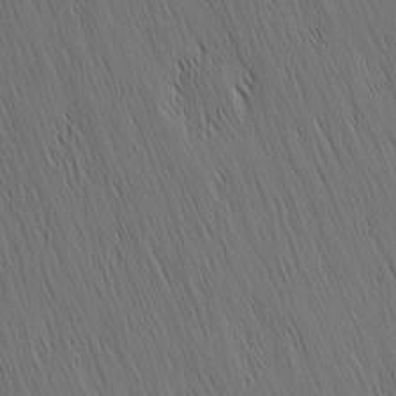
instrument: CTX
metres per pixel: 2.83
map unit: Nhu
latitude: -4.2550
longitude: -151.9150
